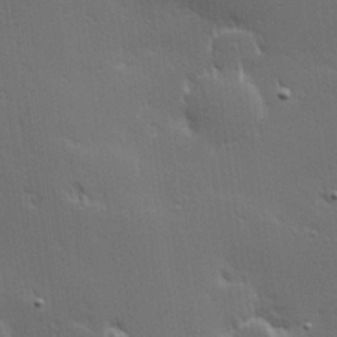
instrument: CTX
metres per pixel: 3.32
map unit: Hve
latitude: 27.4993
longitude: -94.1011
